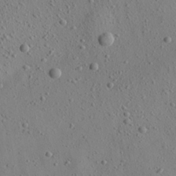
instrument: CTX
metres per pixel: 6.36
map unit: Aa
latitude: 22.5735
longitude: -142.4034
